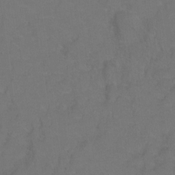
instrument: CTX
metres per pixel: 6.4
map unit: Hto
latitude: 3.8205
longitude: -32.5357
